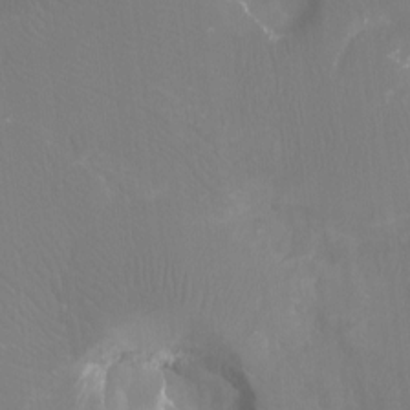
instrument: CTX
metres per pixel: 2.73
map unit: Ht
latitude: -3.9178
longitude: -26.0822
